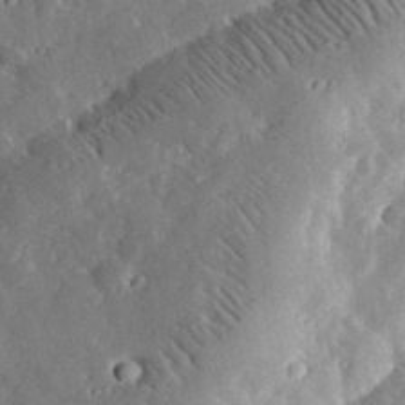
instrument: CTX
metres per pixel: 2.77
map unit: lHvf
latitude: 33.5182
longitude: -83.6127
